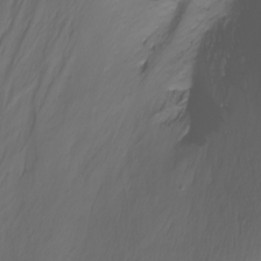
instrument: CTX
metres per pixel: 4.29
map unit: Nhu
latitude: -13.7856
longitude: -63.0081
